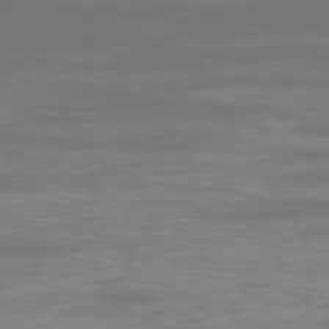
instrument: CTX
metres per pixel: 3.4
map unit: Ap
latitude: -80.7652
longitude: -59.7639
